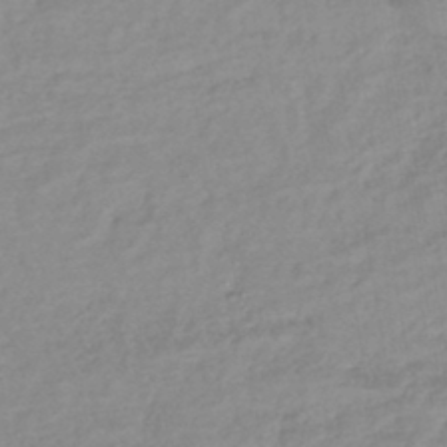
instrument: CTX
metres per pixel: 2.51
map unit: lHb
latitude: -41.8044
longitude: 75.3699
